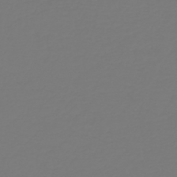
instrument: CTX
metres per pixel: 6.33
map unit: HNb
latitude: -46.1228
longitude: 51.8989
